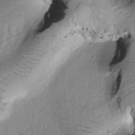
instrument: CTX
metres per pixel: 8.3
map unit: Htu
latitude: -0.5196
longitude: 172.8975
